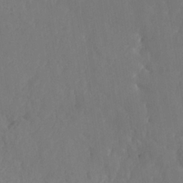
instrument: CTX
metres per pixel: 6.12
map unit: Nhe
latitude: -37.0108
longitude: 139.4077
